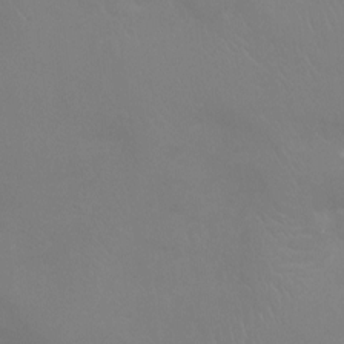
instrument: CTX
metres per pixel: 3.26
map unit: Ht
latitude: -9.2565
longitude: -20.7813
